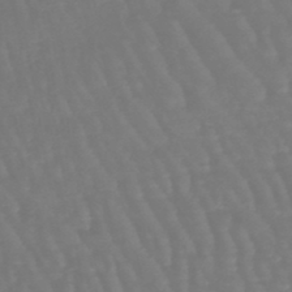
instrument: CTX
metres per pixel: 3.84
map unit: eHb
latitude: -46.4818
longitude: 79.1620
